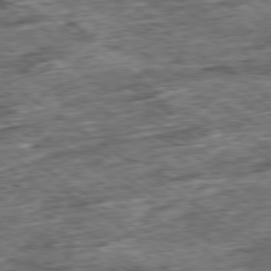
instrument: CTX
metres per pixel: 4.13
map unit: Ap
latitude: -79.4832
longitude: -85.3293
